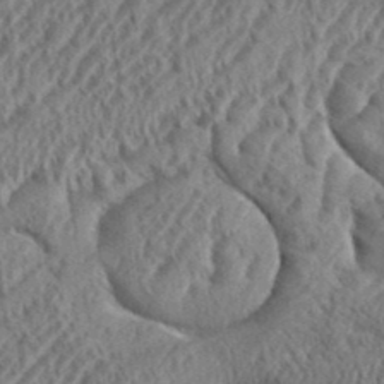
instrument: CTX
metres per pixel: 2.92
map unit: eHh
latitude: 36.8947
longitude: -137.6316
